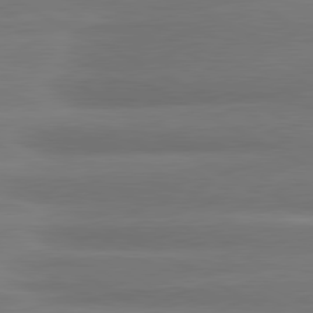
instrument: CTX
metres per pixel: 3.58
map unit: lApd
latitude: 80.7057
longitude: -135.7638
